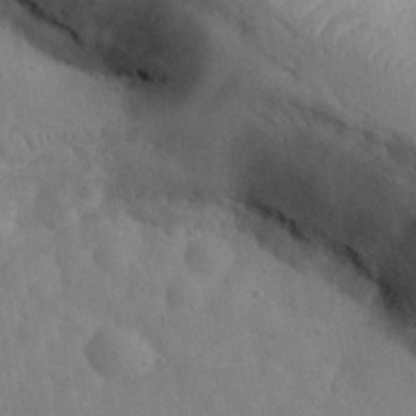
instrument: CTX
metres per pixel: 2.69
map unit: eHh
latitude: 32.1389
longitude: -74.1011
